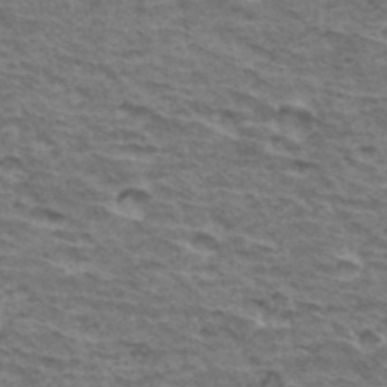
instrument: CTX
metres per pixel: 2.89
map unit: Hto
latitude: 34.5356
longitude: -43.1970
